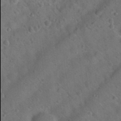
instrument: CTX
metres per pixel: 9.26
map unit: Hto
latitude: 20.3845
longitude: -49.9906
